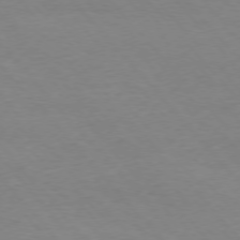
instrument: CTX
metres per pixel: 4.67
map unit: Ap
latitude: -76.5763
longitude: -88.2145
